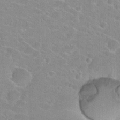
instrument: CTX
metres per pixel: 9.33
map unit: Hto
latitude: 23.4804
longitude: -43.8961
